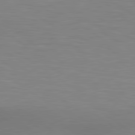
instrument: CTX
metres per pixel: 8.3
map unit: lApd
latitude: 80.2711
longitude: 124.5007
